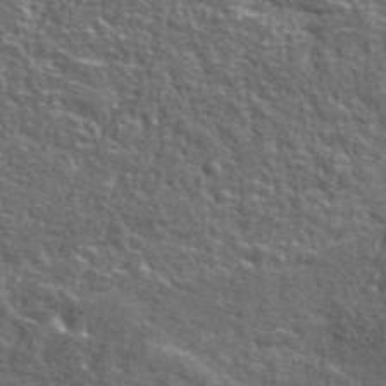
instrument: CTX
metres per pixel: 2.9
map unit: ANa
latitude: 43.0081
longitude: -87.2915
